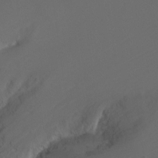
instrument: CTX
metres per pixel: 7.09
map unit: Ht
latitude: -10.3495
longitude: -35.6505
